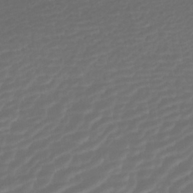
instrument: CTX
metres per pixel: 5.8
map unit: ANa
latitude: -41.4643
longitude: 104.8786
